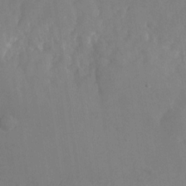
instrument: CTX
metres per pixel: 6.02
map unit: Nhu
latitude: -25.2943
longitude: -70.7435
